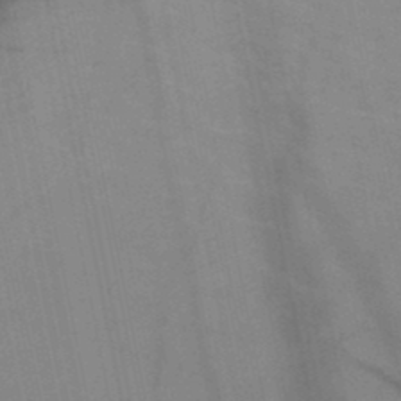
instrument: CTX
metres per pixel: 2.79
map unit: HNb
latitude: -48.2929
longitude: -47.8206
